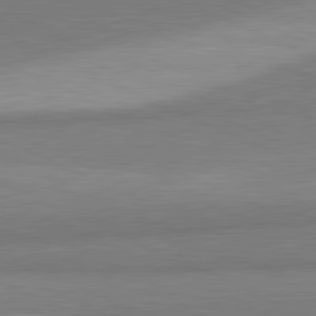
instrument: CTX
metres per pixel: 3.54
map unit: lApd
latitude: 81.4048
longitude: 156.4062
